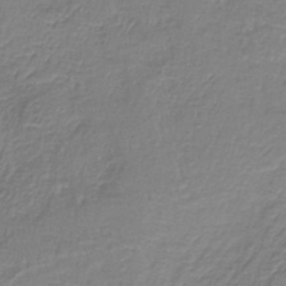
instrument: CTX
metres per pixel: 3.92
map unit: lHb
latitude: -37.6532
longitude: 57.8989
